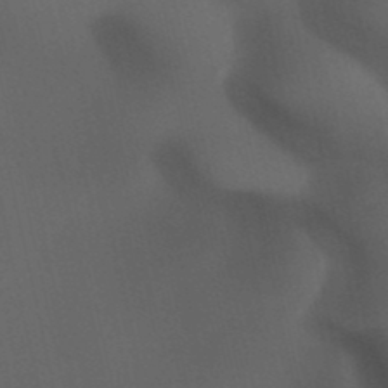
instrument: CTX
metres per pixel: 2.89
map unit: lHb
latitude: -48.0283
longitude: 70.5007
